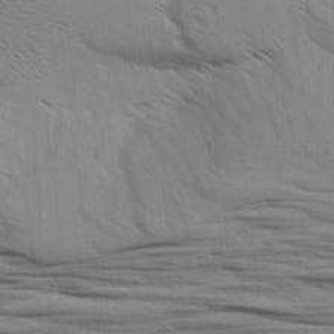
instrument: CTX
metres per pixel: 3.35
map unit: Aa
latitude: 8.9892
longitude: -140.8191
